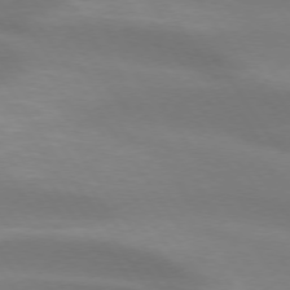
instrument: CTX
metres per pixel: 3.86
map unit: lApd
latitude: 73.9528
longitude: -49.4615
